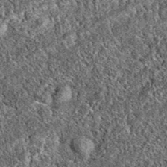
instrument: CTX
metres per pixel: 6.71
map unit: eAb
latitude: 37.5182
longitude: 111.8233
